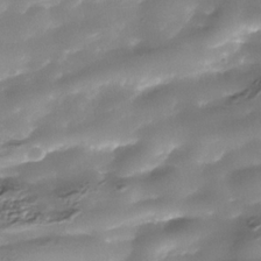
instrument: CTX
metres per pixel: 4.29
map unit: Nhe
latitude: -36.2928
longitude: -90.6868
